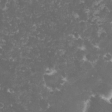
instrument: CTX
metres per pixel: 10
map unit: lHvf
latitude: -15.6155
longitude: -99.3670
